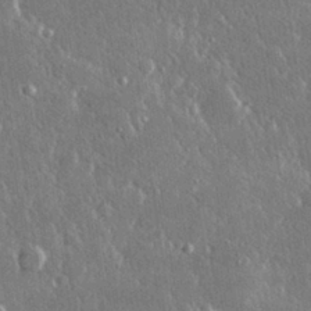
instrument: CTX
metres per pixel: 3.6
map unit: lHvf
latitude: 30.8191
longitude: -92.4979
